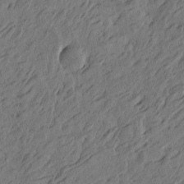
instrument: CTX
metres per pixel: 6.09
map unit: Htu
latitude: -5.2754
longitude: -179.1592
